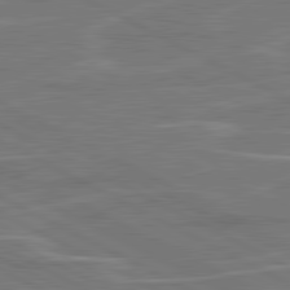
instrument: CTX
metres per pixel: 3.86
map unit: lApd
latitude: 81.1403
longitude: 121.5966
